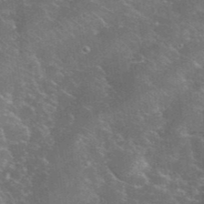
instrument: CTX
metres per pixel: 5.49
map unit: eHh
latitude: 36.5735
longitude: -66.9135
